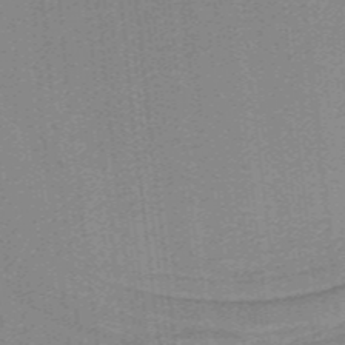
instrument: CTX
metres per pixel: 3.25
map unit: HNb
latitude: -38.8975
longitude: 53.9556
